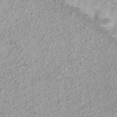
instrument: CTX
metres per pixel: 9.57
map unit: ANa
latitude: 36.6491
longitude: 15.0109
